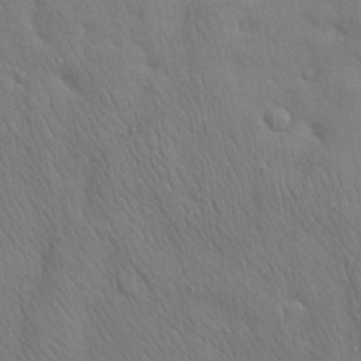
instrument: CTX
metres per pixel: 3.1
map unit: Nhu
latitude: 28.9891
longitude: -68.6491
